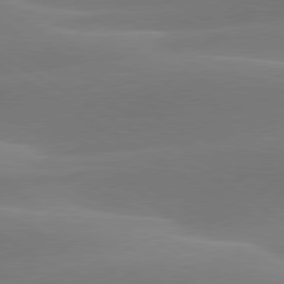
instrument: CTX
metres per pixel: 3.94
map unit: lApd
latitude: 79.9339
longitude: -95.8206
